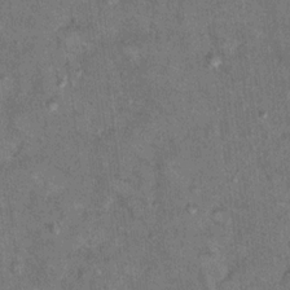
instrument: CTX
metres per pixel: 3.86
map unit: Hto
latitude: 11.7450
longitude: -37.3859
